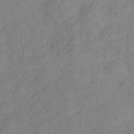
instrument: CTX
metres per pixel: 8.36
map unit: Hve
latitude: -32.2362
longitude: 92.1417
